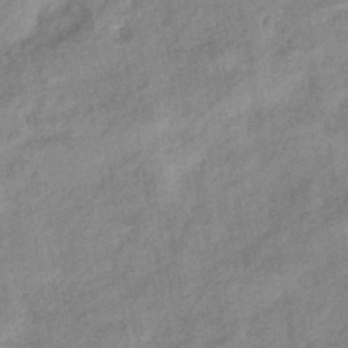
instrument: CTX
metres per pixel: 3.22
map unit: eHb
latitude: -40.9730
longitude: 82.1606
